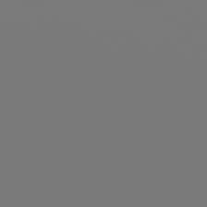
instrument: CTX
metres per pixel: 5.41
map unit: Hpe
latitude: 76.8191
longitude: -136.4412
